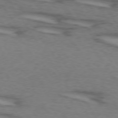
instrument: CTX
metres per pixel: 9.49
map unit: lApd
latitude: 73.5938
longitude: -71.5182
